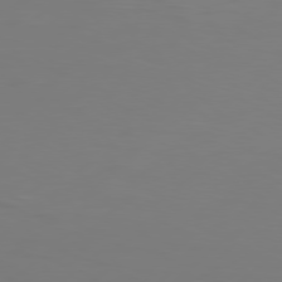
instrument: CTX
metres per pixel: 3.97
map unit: Hpe
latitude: 76.7057
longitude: -131.1215
